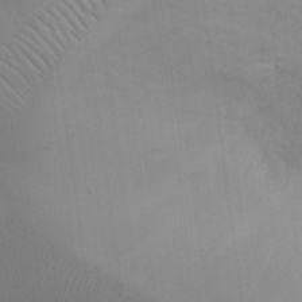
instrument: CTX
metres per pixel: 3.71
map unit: Hto
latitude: 12.3278
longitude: -56.7057
